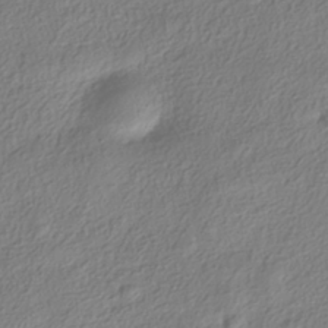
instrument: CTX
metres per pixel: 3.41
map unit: HNhu
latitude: -39.5399
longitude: 101.6532
